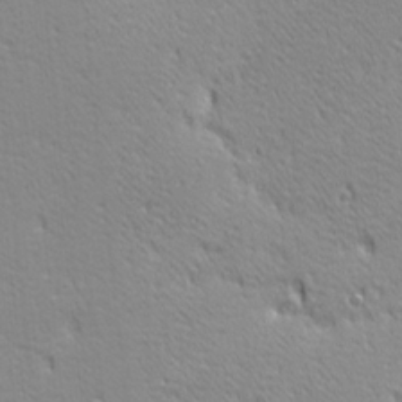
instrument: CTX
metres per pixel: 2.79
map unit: Ave
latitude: 20.8191
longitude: -137.2915
